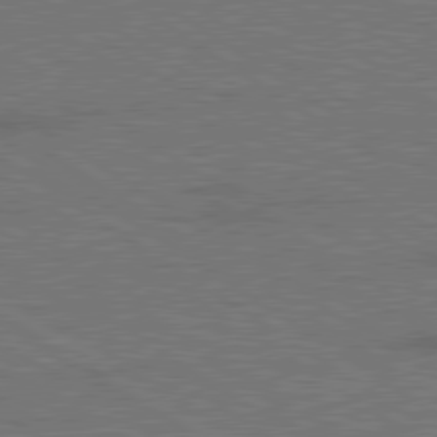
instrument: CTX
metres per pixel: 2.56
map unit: lApd
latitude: 79.6694
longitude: 165.8045
